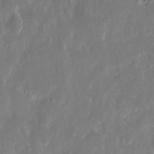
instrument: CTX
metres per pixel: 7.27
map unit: eHh
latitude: 13.1970
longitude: -72.7813
